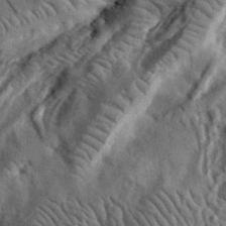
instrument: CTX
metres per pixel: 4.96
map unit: eHh
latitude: 31.4238
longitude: -73.2537
